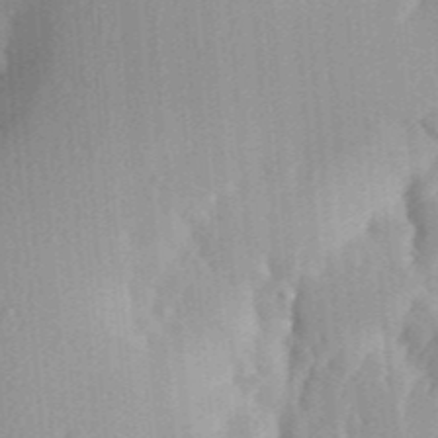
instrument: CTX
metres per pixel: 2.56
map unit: Aa
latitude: 33.0458
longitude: -142.1956
